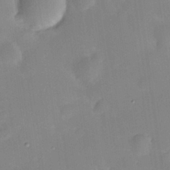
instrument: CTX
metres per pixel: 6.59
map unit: HNhu
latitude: 6.8380
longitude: 13.6344
